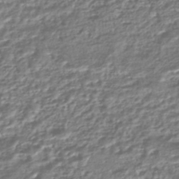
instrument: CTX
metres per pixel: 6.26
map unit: HNhu
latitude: -44.7652
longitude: 97.5021
